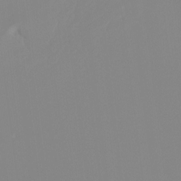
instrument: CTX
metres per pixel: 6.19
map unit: Ht
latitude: -13.4077
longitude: -50.8380
